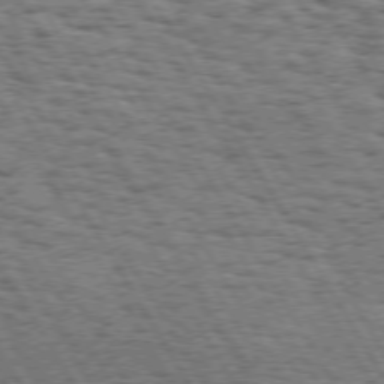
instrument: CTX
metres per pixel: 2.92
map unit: Hpe
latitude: 73.2348
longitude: -142.7246
